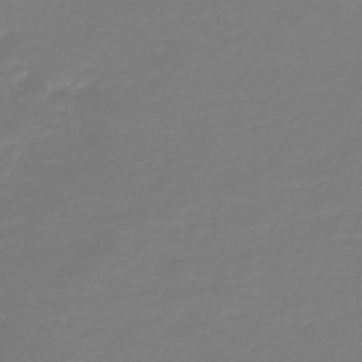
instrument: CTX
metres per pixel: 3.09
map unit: HNb
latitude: -46.4629
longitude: 54.2740
